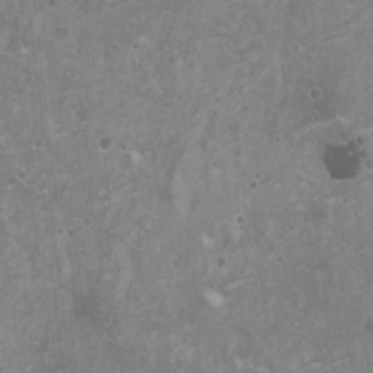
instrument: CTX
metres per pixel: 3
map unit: HNhu
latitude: -0.7464
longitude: 2.5951
